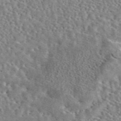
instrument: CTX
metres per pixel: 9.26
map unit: eAb
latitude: 45.2159
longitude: 111.7288
